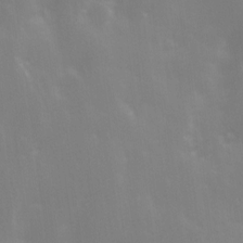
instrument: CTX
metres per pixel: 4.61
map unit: Ave
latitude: 13.2348
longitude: -104.3845
